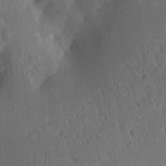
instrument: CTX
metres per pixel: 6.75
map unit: Aa
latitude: 15.2915
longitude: -148.0633
